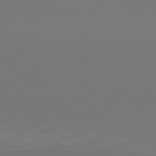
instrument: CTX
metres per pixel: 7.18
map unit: Hpe
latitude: 78.0822
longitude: -121.4427
